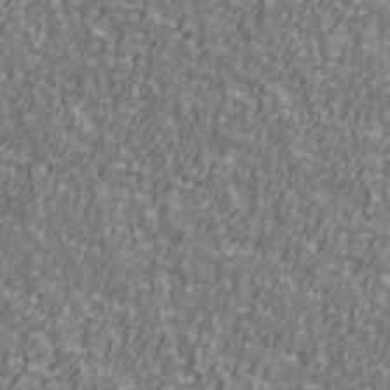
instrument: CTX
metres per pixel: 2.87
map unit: Ave
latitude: 41.3481
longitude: -113.0269
